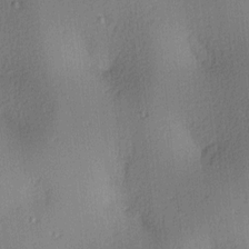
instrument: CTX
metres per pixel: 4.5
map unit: lAa
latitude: 3.8205
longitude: -111.6505
